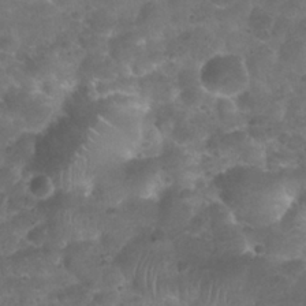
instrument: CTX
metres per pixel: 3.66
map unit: Nhu
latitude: 25.4048
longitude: -52.1956
